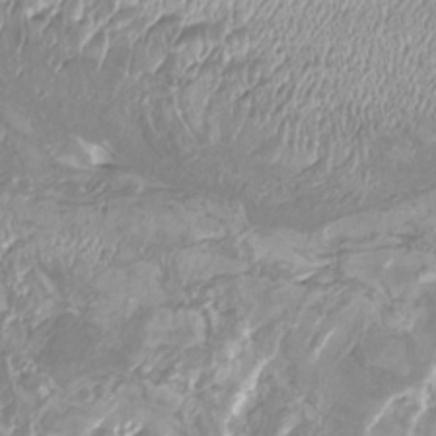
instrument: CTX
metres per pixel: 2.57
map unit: Nhu
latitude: -9.2376
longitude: -76.9136
